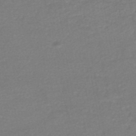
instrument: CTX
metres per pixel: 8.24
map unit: HNhu
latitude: -48.0283
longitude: 99.7477
